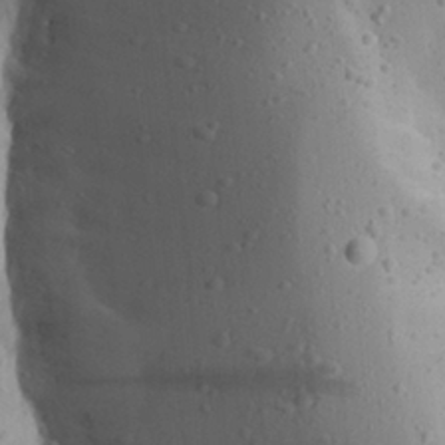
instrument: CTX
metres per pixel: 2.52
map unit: Aa
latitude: 28.6868
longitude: -132.0255
